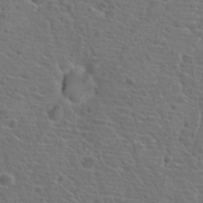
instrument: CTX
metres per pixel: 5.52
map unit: Hto
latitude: 19.4048
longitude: -42.3845
